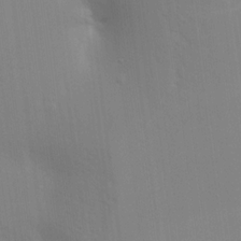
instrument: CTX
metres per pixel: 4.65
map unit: Aa
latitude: 16.7435
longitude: -147.8206
